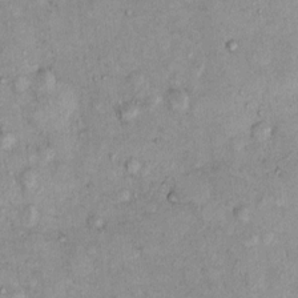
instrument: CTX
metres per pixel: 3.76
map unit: eHh
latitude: -0.1606
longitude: 16.8975
